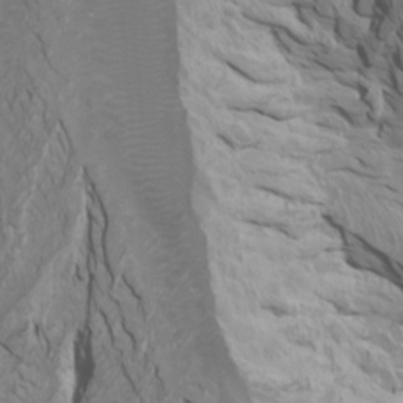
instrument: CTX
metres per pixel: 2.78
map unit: Htu
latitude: -6.9541
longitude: -68.2333
